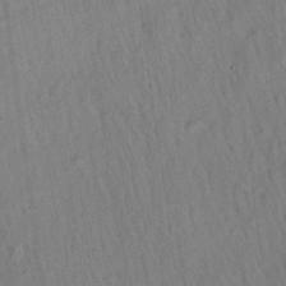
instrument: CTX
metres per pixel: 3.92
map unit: Aa
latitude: 27.4238
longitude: -141.3670
